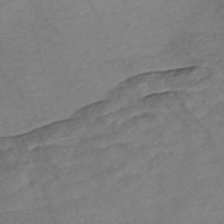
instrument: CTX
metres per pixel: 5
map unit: Nve
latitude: -57.0675
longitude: 53.7855
